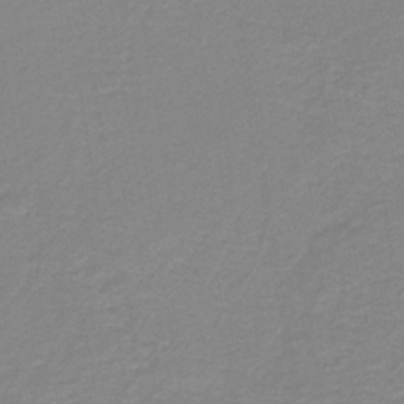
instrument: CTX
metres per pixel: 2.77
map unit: HNb
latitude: -40.2550
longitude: 50.9164
